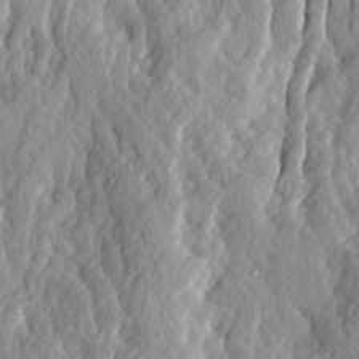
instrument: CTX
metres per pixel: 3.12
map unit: Ave
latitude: 14.5924
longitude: -135.1214
